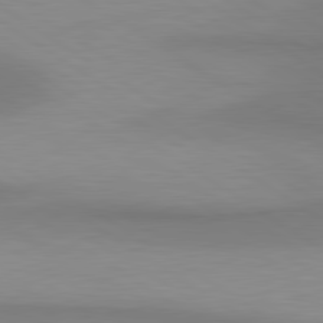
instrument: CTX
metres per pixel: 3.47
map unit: lApd
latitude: 80.6490
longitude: 160.7652
